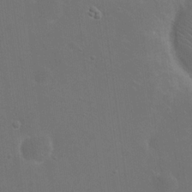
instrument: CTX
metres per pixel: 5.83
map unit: eHh
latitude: 19.4426
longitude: -66.4979
